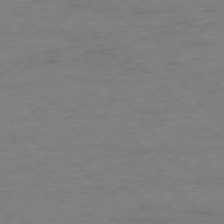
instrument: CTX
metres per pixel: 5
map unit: Ap
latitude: -76.5196
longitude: -84.0444
